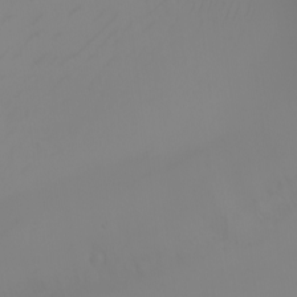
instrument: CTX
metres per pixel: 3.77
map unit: Nhu
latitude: -7.2187
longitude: -90.3845
